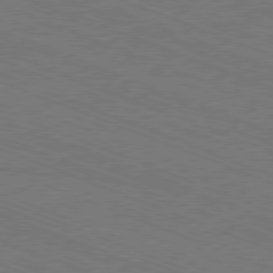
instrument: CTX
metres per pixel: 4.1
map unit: Ap
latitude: -81.1053
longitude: -74.5546
